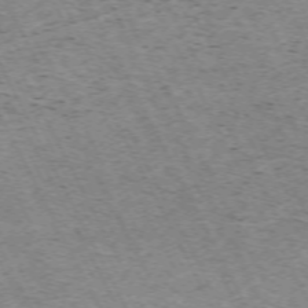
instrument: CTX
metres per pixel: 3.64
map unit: Hpe
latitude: -71.1809
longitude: 11.9178
